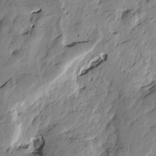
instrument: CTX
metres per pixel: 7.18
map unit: Htu
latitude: -4.1228
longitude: -178.0444
